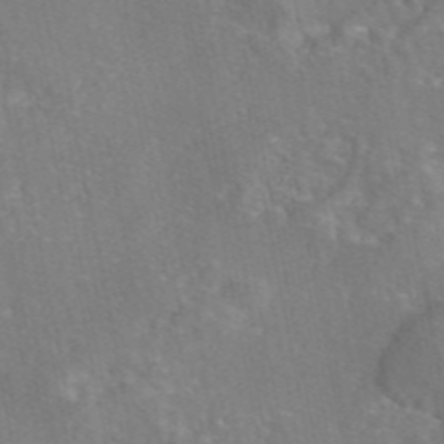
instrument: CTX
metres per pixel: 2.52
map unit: eAb
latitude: 45.6316
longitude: 107.8989
